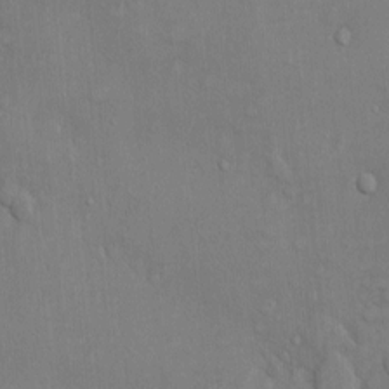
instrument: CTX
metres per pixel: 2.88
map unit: Ht
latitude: -4.2928
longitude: -14.5357
